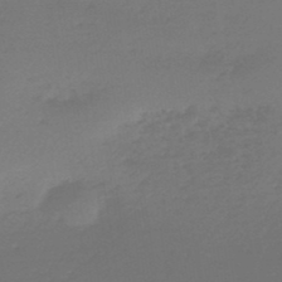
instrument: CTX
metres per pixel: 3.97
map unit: lHb
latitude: -46.9730
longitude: 57.6344
